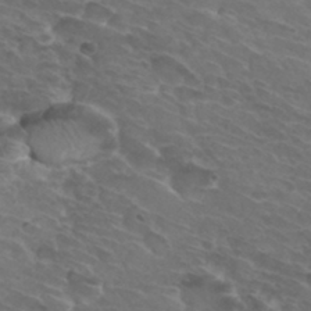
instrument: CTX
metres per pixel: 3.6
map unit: Hto
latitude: 32.5924
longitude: -44.2900
